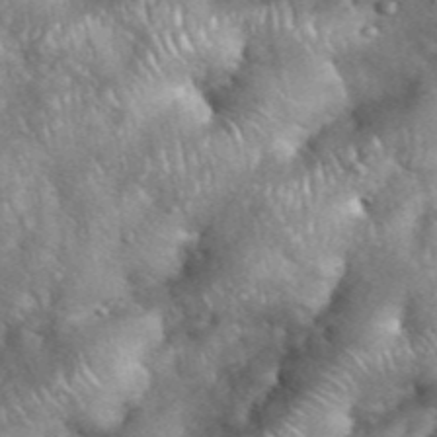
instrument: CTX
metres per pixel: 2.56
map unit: eHh
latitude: 39.0080
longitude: -56.9513
